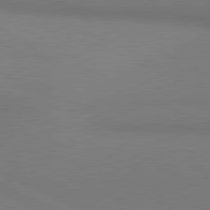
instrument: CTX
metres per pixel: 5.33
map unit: lApd
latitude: 80.9325
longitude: 144.3873
